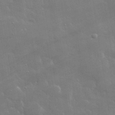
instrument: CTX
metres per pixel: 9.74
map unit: lHvf
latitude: 31.3293
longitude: -93.4426
